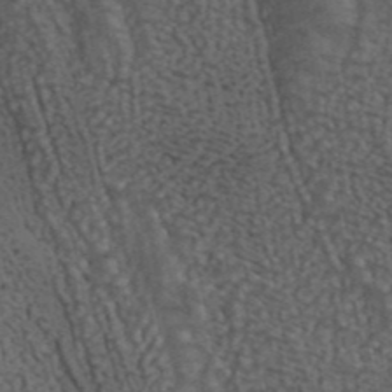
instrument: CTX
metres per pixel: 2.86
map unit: ANa
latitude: 44.6680
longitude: 38.7652
